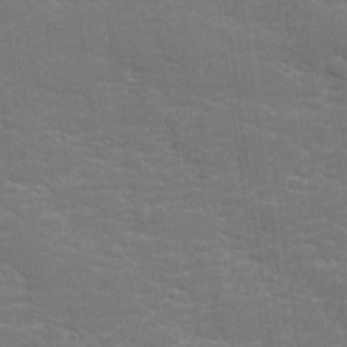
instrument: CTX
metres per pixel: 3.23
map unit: lHvf
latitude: 25.6882
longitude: 141.8800
